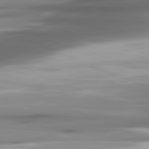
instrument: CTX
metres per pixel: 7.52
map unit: lApd
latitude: 81.8205
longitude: -140.8380
